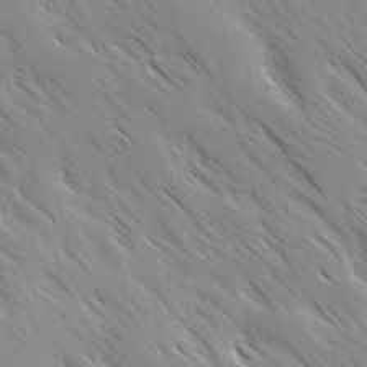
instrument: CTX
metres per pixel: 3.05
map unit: Ave
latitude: -1.0487
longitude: -112.5546
